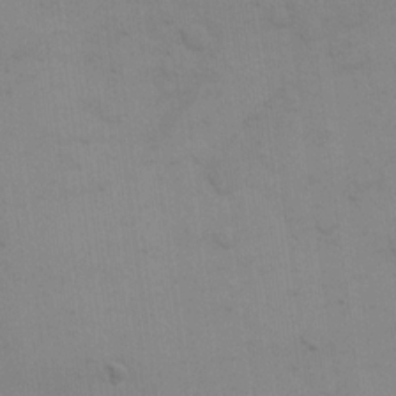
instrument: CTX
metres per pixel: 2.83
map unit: eHh
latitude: 17.9528
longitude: -66.8758
